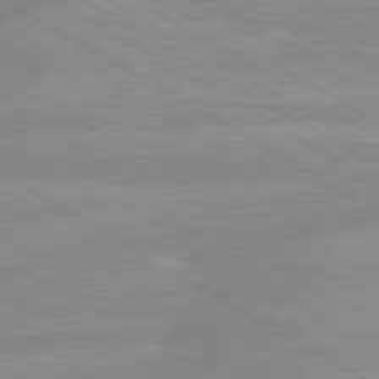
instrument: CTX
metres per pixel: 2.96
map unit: lApd
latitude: 80.0822
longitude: -168.1200
